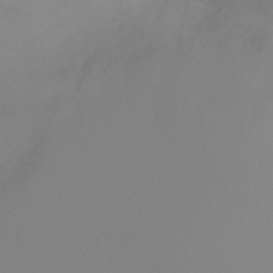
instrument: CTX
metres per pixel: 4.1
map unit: Ht
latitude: -5.1242
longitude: -26.8191
